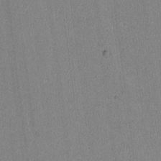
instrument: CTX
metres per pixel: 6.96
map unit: lAvf
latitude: -8.6518
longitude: -113.2915
